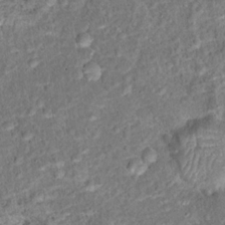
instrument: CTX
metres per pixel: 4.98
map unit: Hto
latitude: 15.8017
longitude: -41.4993
